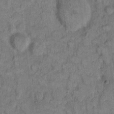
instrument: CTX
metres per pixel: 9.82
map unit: eHh
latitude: 8.5924
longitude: -63.6883
